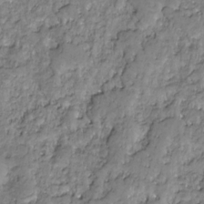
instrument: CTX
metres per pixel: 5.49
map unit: HNhu
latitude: -21.6910
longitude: 85.6910
